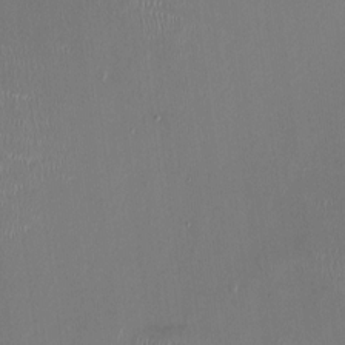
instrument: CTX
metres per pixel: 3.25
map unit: HNhu
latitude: 0.1766
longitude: -4.8380
